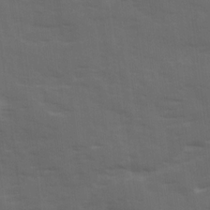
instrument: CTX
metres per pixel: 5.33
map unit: Ave
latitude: 18.8191
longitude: -130.5735
